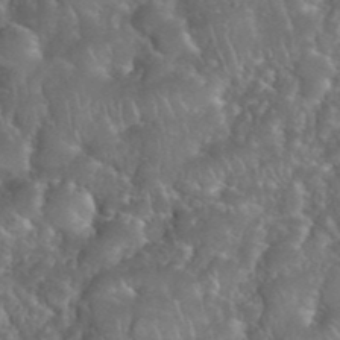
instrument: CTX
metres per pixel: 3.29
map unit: eHh
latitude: 39.7072
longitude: -58.0444
